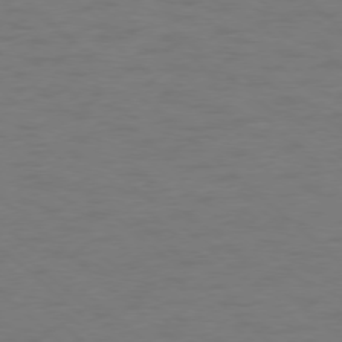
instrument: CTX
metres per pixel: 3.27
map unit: Hpe
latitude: -78.1416
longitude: -20.4412
